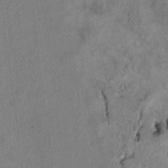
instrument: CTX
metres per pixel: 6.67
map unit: Ht
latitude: 9.5749
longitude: -32.4979
